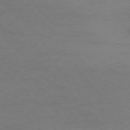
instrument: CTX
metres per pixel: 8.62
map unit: Ap
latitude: -75.3888
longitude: -78.5357
